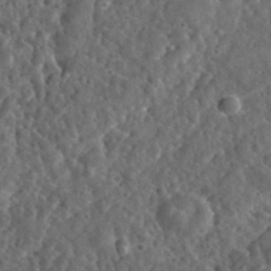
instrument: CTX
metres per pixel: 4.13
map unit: eHh
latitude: 34.7246
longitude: -79.3293
